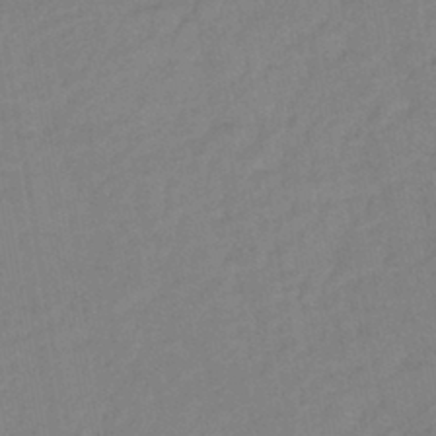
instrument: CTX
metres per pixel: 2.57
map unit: lHb
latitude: -42.3684
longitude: 73.7288
